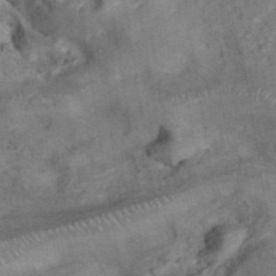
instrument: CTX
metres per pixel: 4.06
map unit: ANa
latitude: 41.8961
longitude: 15.9367
